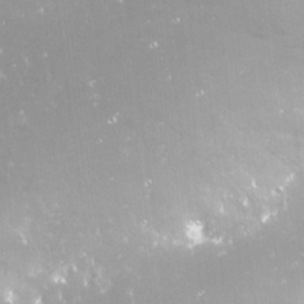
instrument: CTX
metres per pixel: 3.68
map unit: Nve
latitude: -18.1984
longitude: -59.6505
